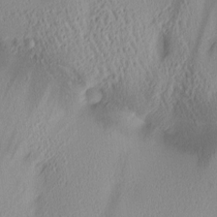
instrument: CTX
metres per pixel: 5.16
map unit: lAa
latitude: 4.7246
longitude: -117.4426
